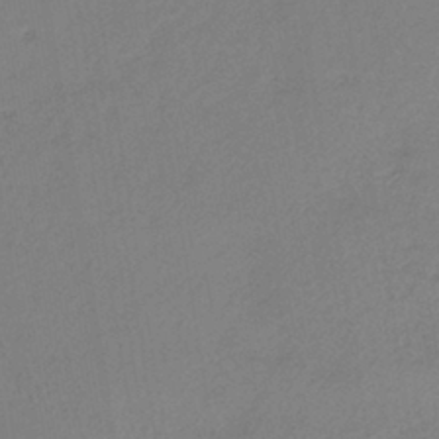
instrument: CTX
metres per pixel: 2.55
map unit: lHb
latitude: -39.5588
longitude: 71.1998
